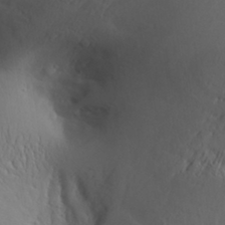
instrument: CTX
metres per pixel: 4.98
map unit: Aa
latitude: 30.4601
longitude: -143.4427
